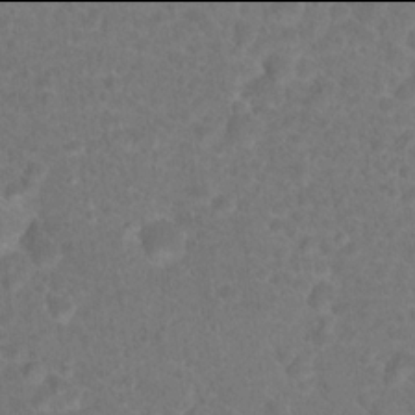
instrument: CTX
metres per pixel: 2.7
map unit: Hto
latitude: 17.9906
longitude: -40.7246
